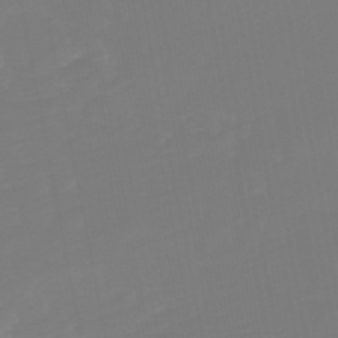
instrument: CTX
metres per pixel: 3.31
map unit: lHb
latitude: -49.9367
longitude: 82.3495
